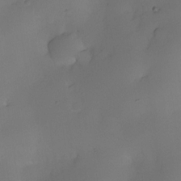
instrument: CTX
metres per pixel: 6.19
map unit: eHh
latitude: -23.3510
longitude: 14.9542
